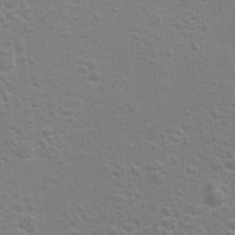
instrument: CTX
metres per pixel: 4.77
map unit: Hto
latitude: 8.9514
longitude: -31.5183
